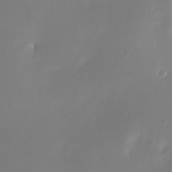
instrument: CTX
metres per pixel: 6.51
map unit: Nhe
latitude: -33.3699
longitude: -116.1200
